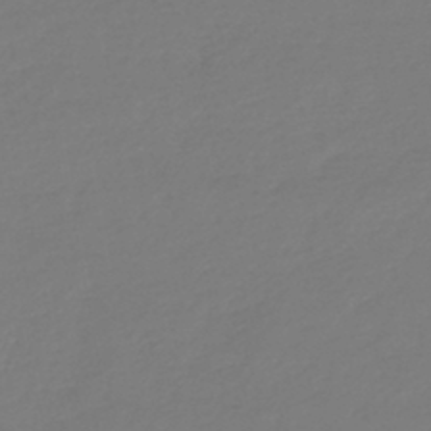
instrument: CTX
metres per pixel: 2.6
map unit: lHb
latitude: -43.0864
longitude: 77.8800
